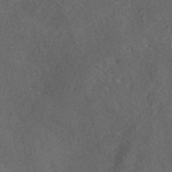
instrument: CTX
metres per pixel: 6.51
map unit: ANa
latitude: 37.1026
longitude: 15.7100
